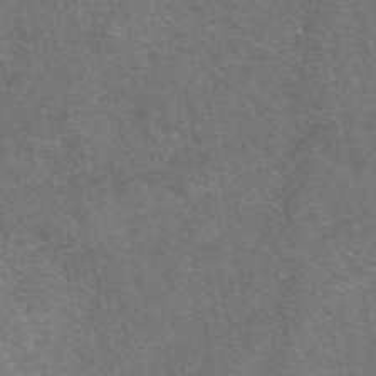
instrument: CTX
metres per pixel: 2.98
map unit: eAb
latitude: 48.0822
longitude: 114.2739
